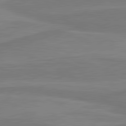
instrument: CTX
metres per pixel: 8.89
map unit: lApd
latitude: 81.4426
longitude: 170.1984
